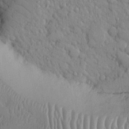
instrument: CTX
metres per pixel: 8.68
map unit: Nhu
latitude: 15.3671
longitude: -78.1578
